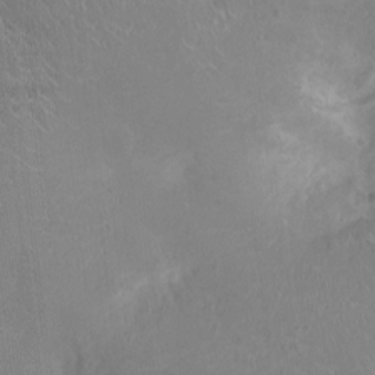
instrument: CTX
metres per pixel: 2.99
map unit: Ht
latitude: -3.5777
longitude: -16.7624
